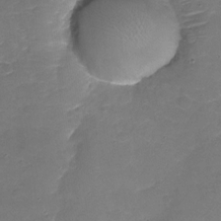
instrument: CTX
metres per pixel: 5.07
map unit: Nhu
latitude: -18.6141
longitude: -56.5167
